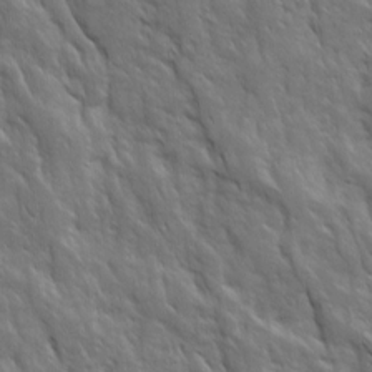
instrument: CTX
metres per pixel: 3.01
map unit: Ave
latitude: 15.8773
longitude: -132.2145
